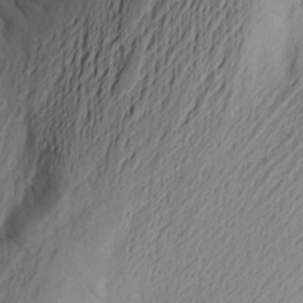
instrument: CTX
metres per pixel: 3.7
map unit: Aa
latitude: 24.4223
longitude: -149.4049
